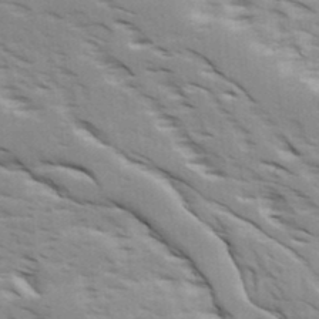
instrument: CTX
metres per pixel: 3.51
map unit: Ave
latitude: 16.0255
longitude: -129.5749
